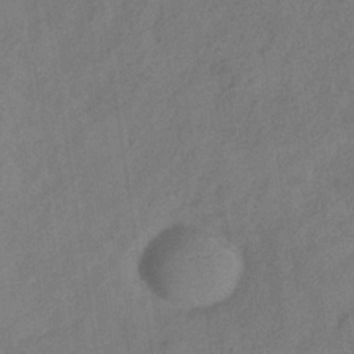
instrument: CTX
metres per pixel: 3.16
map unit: Hve
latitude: -33.2754
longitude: 92.3495
